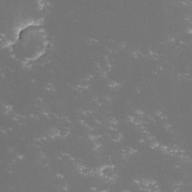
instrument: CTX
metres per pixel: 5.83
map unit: lHvf
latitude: -14.0472
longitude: -102.1578
